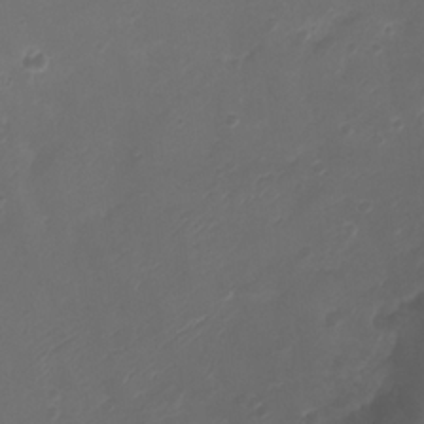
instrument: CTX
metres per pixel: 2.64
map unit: Ht
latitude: -2.6329
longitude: -19.5560
